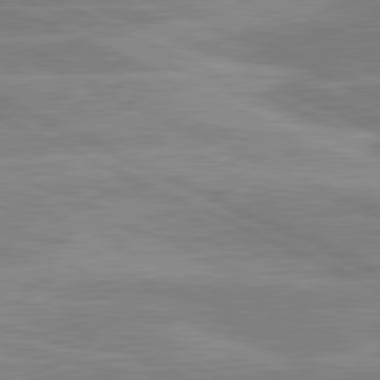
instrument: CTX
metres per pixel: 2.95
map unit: lApd
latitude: 80.9136
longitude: -126.0444
